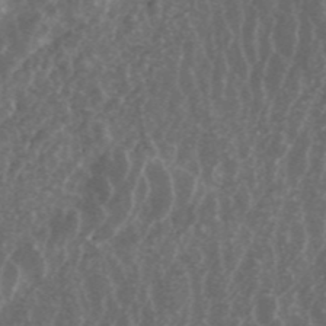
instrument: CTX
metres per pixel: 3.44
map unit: ANa
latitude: 44.5546
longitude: 25.2187
